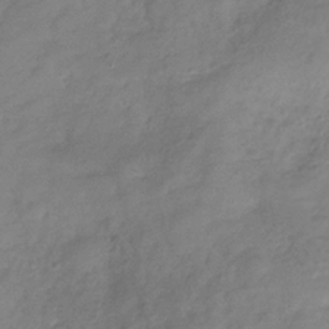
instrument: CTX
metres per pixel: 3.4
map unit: Hve
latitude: -32.6330
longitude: 90.1606
